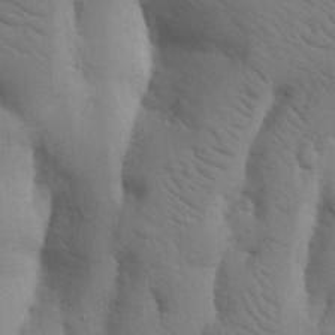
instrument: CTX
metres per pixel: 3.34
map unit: Nhu
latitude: 19.1403
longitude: -76.2522
